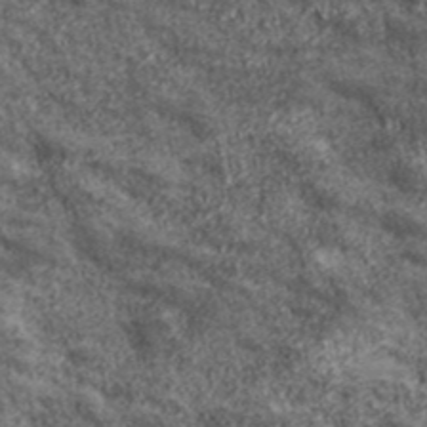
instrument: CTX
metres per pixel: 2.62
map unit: eHh
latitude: 43.2348
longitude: -89.0081
